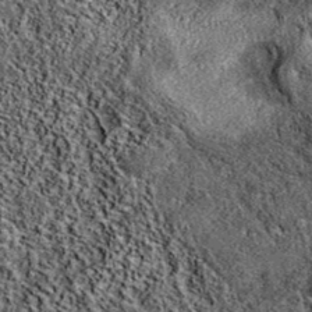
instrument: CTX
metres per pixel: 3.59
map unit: eAb
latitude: 38.3467
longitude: 108.1417
